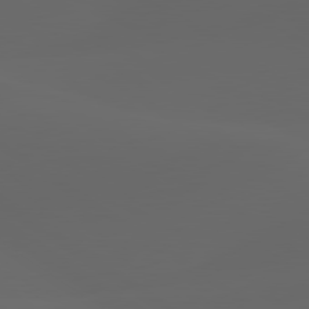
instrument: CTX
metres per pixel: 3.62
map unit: lApd
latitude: 80.0633
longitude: -90.2900
